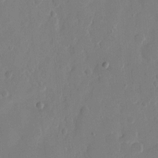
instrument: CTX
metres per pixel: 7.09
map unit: eHh
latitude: 10.1767
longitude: -68.0255
